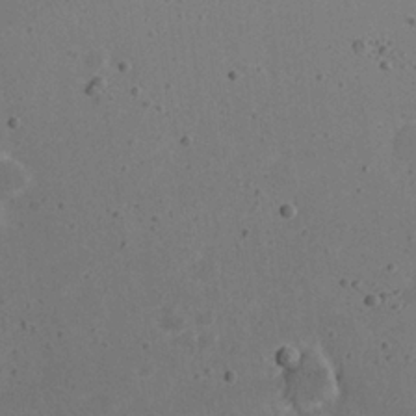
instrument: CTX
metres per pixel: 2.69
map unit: eHh
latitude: 22.1389
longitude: -68.1011
